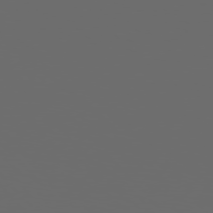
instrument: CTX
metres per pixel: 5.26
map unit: Hpe
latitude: 76.4790
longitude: -140.6490
